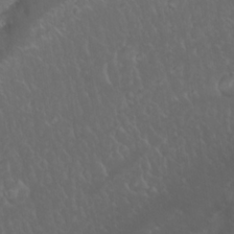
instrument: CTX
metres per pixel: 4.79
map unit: Nhu
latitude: 23.5560
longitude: -61.9717
